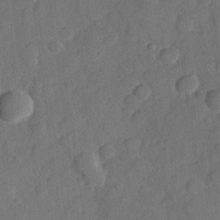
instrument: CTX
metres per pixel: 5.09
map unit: Hve
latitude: 25.3103
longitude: 148.8975
